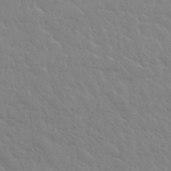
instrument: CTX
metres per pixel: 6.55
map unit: Nhu
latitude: 31.8584
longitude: -50.6868
